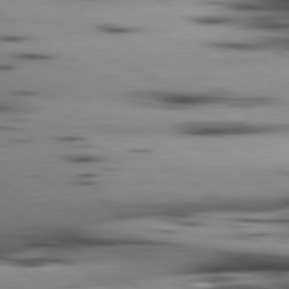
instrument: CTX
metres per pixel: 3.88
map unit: lApd
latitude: 80.2900
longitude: 161.1809
